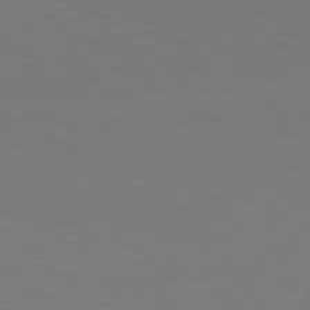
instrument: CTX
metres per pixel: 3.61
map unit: Hpe
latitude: 78.5357
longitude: -173.4993
